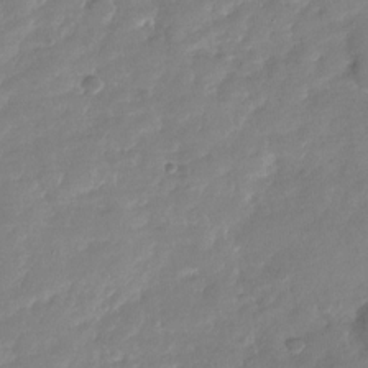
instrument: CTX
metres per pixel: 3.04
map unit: Nhu
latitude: -28.2173
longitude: -60.7246
